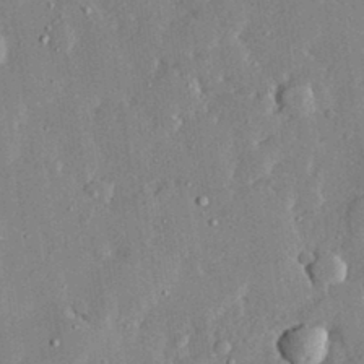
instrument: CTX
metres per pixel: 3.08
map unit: lHvf
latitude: 33.0081
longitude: -91.8394
